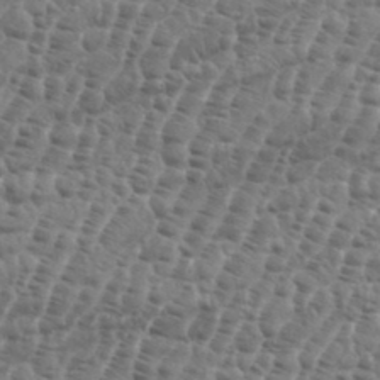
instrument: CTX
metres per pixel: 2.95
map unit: eHh
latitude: 36.8569
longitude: -136.5168
